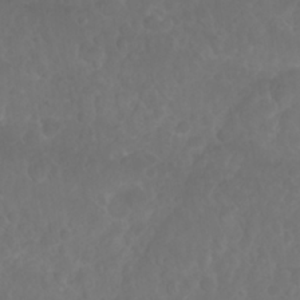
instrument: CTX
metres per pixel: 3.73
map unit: Nhu
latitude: 26.8569
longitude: -64.6868
